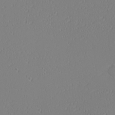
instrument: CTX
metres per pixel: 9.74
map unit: eHh
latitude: -6.6518
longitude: -80.7057
